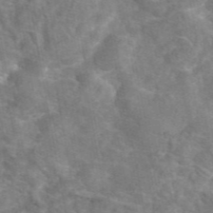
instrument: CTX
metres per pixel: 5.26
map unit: eAb
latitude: 45.7260
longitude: 116.5762
